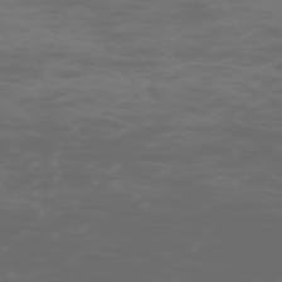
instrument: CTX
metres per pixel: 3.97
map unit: Hpe
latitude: -73.2943
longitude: 4.9730
